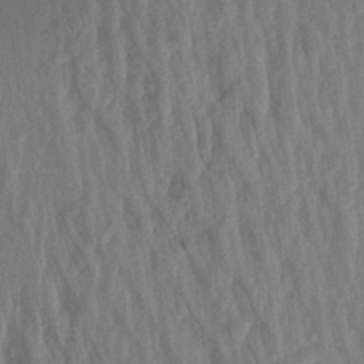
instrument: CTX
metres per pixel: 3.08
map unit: Aa
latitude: 19.9906
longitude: -147.0459
